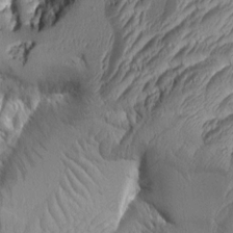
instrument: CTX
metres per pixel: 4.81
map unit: Aa
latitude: 7.0080
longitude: -128.7624
